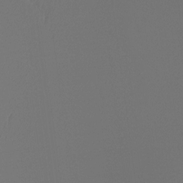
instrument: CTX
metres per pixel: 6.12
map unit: Ht
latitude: -15.8423
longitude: -49.3671
